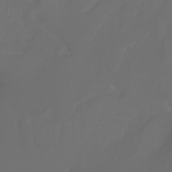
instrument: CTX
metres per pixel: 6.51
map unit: Nhu
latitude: -7.8233
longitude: -94.2523
